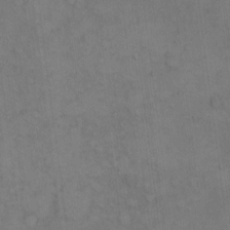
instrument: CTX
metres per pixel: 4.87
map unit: Hto
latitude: 7.0647
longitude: -60.6679
